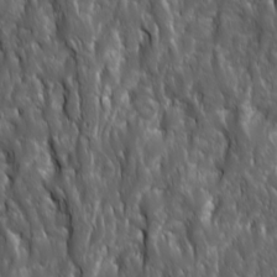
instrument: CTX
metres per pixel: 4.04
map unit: Ave
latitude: 15.8395
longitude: -132.9136
